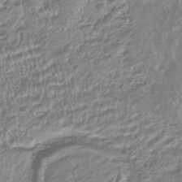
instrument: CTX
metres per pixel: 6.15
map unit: HNhu
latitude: -44.3306
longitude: 103.5399
